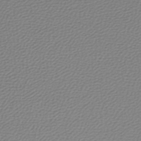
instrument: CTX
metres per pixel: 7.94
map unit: lHb
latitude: -44.8975
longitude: 74.9164
